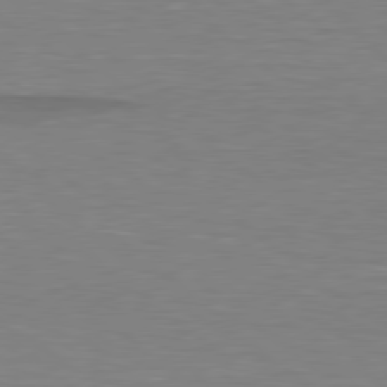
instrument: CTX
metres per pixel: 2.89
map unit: lApd
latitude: 79.1403
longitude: -88.7058
